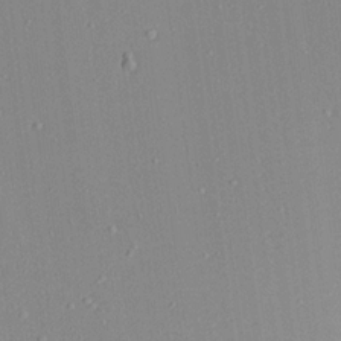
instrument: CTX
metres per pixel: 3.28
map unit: Aa
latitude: 18.9891
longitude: -140.6112
